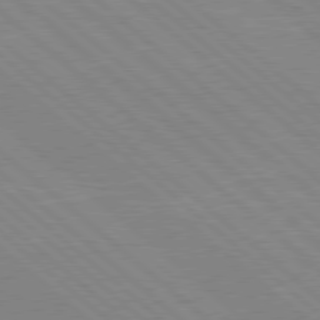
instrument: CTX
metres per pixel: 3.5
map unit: Hpe
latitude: 78.0822
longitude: -123.5749
